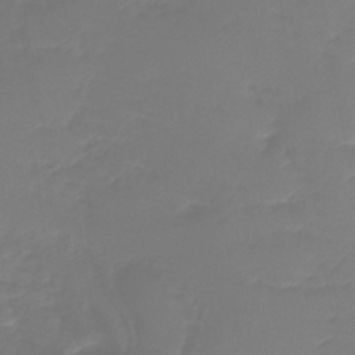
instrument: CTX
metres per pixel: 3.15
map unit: lHb
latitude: -41.3321
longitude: 76.6518
